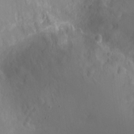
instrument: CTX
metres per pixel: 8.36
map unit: Ht
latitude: -12.6519
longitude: -24.8002
